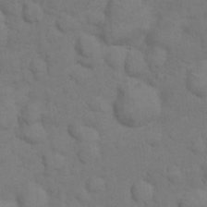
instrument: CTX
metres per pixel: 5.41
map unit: Hto
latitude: 14.9514
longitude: -30.4979
